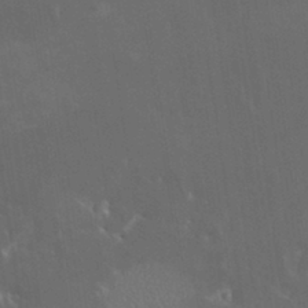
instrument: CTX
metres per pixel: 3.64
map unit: HNhu
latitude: 4.5546
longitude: 13.5588
